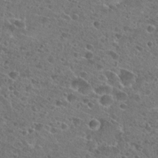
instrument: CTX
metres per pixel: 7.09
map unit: Hto
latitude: 25.1025
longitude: -45.8394
